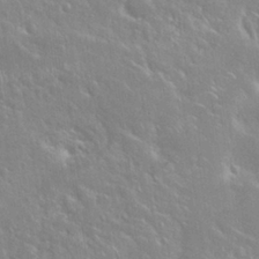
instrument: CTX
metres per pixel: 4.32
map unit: Nhu
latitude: 24.7057
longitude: -59.5938
